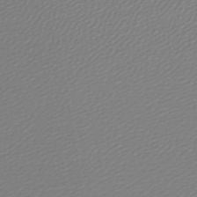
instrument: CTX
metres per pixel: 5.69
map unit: lHb
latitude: -45.5210
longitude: 70.9920
